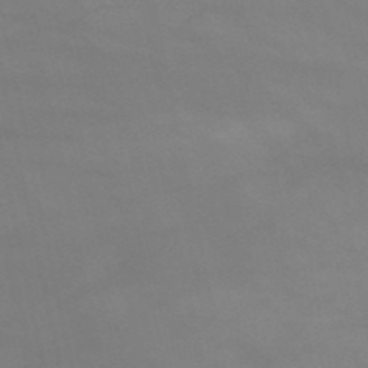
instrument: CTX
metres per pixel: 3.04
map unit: HNb
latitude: -51.7100
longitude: -41.7638
